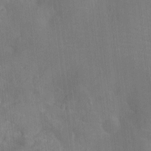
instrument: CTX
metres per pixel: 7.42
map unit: Ht
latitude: -9.5399
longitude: -22.2711
